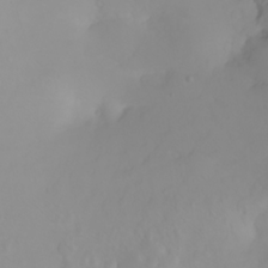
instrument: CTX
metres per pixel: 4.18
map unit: Ht
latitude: -1.6911
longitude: -61.5749
